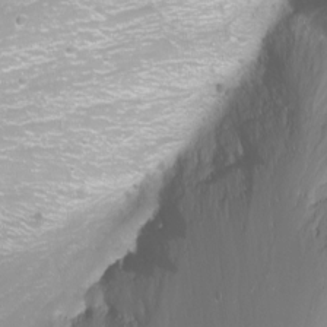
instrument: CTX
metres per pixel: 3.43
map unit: Nhu
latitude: -11.6533
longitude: -63.7261
